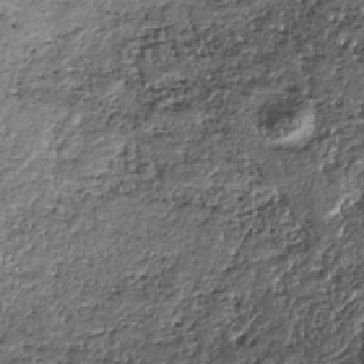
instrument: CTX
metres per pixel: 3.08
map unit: HNhu
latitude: -37.0675
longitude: 33.6722
